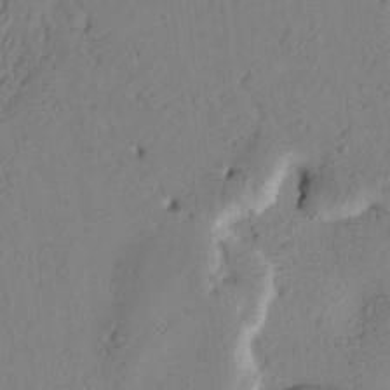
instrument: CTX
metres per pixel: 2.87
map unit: Htu
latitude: 2.4790
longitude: 177.1431
